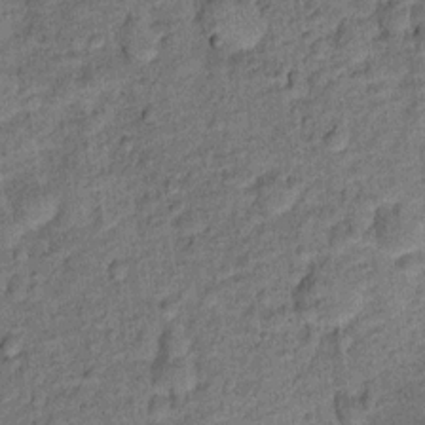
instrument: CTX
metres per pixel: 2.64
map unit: Ht
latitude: 9.3293
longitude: -38.9891
